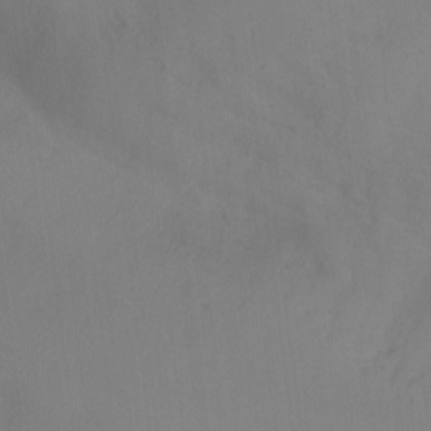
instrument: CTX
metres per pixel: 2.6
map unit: Ht
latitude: -6.7085
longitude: -31.3293
